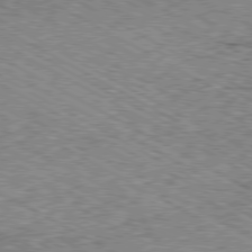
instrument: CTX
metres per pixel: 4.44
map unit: Ap
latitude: -80.4818
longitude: -50.0255
